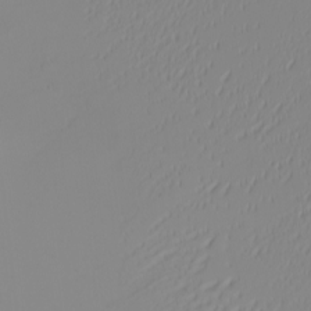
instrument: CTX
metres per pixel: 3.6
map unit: Nhu
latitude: -6.5573
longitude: -82.4412
